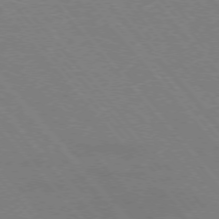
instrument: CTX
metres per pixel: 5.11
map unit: Hpe
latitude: -76.2550
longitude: -13.2159
